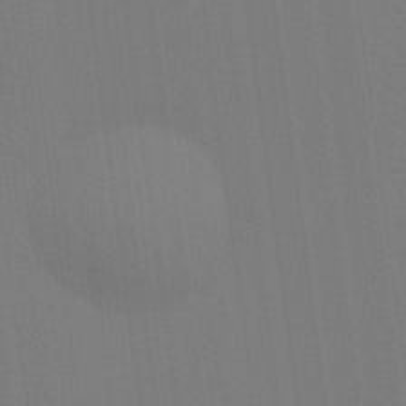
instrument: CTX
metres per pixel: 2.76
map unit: Hve
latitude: 18.6112
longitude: 149.9556
